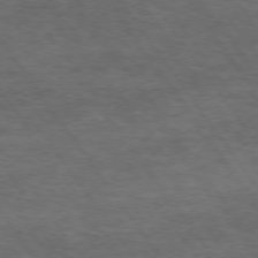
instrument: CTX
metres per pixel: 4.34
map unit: Hpe
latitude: 73.7450
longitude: -143.2348
